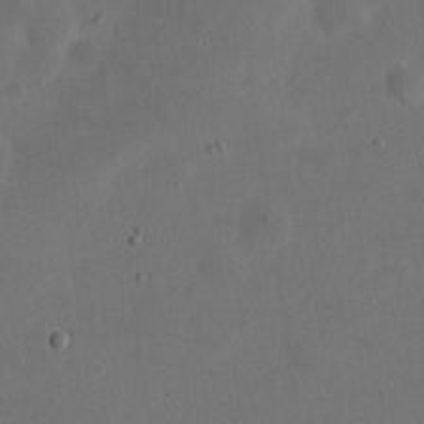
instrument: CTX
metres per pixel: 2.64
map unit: eHh
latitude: 21.3860
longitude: -70.2333
